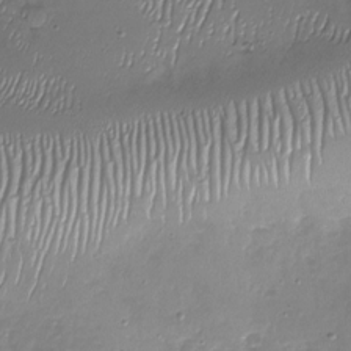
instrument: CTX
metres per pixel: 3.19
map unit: Nhu
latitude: -27.4832
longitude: -58.9514
